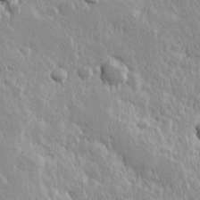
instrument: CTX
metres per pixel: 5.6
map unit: Hve
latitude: 24.5545
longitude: 144.5007
